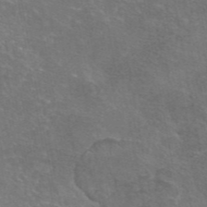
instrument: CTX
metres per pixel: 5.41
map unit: eAb
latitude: 46.4790
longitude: 106.4251
